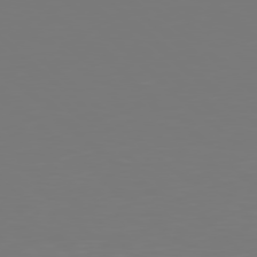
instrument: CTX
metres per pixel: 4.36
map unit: Hpe
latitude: 78.0444
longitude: -163.1781
